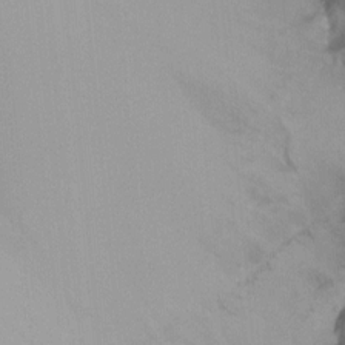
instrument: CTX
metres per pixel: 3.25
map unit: Ht
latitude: -8.8975
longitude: -37.4238
